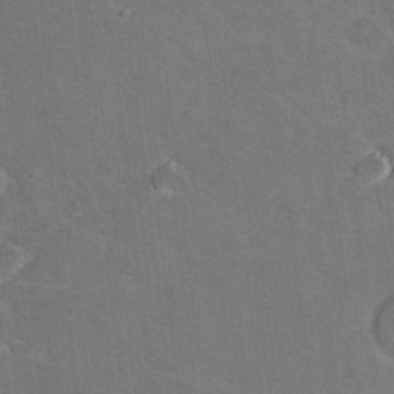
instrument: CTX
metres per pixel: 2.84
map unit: Hto
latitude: 8.9514
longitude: -30.4223
